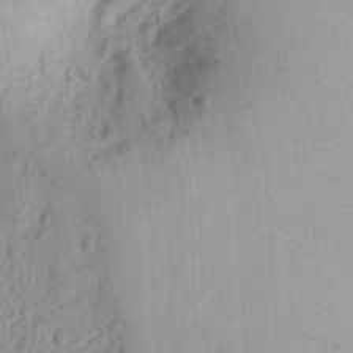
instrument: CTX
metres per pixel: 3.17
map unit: Ht
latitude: 12.8947
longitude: -74.4979
